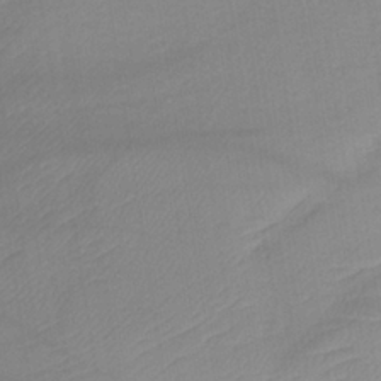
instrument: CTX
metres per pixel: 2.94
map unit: lHb
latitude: -35.8233
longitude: 73.0675
